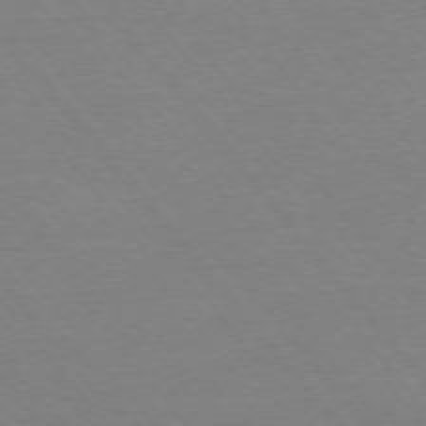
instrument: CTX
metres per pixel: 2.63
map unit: Ap
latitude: -75.9556
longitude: -94.9703
